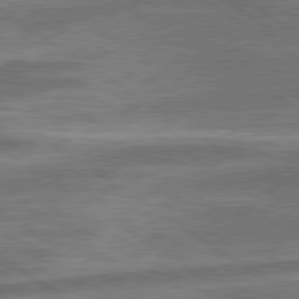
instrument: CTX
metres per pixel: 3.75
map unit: lApd
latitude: 79.8395
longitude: -171.5371
